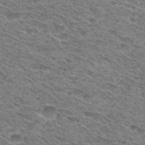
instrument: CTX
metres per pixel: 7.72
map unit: Hto
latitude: 30.9892
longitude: -46.8002
